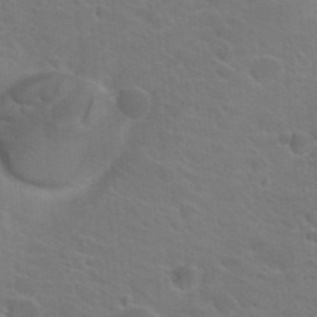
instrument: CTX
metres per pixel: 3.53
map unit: Hto
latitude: 23.8016
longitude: -36.7058
